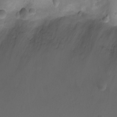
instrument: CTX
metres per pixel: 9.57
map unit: Ht
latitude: 4.1578
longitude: -20.4601
